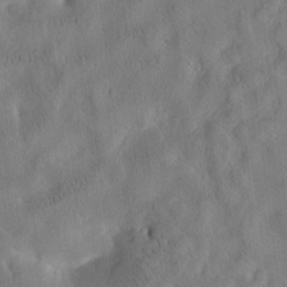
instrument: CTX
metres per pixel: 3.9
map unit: Htu
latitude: -2.6707
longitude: 168.4251
